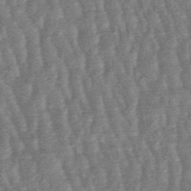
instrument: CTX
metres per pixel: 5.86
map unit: lHb
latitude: -48.0661
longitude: 79.9367
